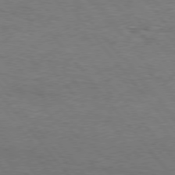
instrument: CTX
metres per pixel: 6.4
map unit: Hpe
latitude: 75.5749
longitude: -151.4993
